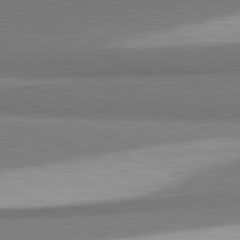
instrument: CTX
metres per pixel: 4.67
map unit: lApd
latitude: 81.5749
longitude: 164.9542
